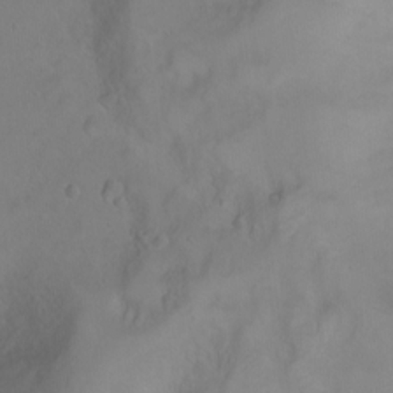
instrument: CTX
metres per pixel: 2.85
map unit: Ht
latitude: 0.6868
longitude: -44.9136
